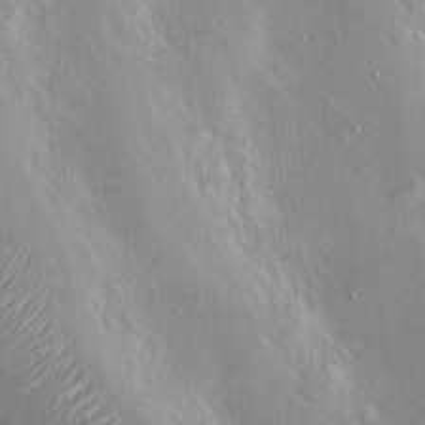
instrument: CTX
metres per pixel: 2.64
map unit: Nhu
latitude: 11.8961
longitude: -26.9703
